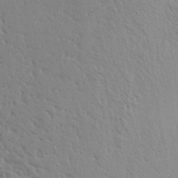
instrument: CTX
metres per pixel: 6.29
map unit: Aa
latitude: 17.8017
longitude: -143.1592
